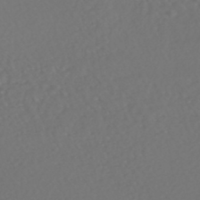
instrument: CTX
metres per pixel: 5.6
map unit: HNhu
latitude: -47.8611
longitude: 97.4832
